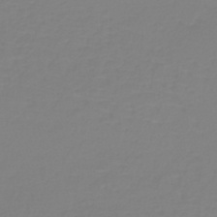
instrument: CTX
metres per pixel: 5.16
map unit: lHb
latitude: -41.4832
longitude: 60.2551
